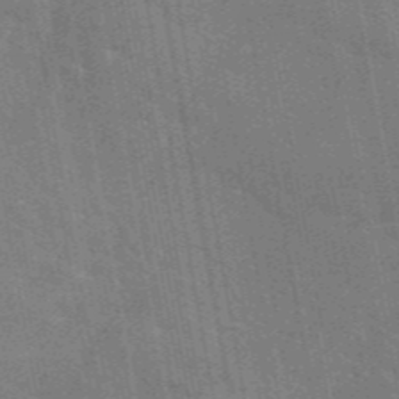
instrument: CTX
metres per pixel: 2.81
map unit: eAb
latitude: 45.4993
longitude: 122.3873
